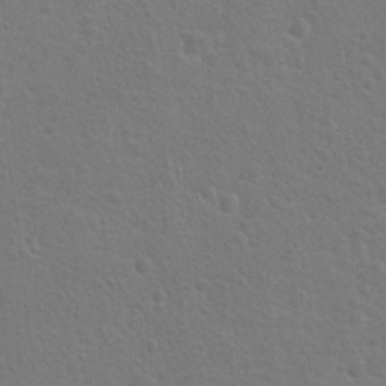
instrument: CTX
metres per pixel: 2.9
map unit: Hto
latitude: 22.7435
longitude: -47.5938
